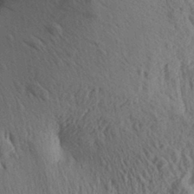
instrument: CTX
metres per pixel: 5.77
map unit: Aa
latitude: 30.1200
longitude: -138.2900
